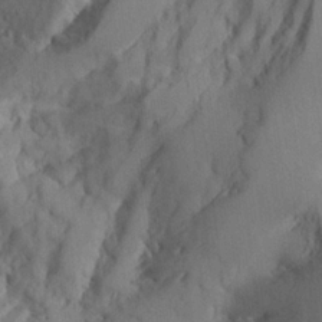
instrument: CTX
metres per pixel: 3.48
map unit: Aa
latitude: 25.0269
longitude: -132.1767
